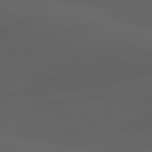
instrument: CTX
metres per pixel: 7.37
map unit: lApd
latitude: 80.1200
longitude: -90.1200
